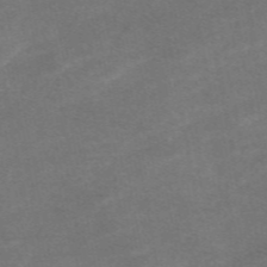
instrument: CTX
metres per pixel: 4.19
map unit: eAb
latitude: 48.5924
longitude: 118.8975
